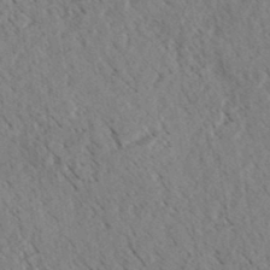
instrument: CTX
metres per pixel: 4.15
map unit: eHh
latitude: 35.0458
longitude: -140.0822
